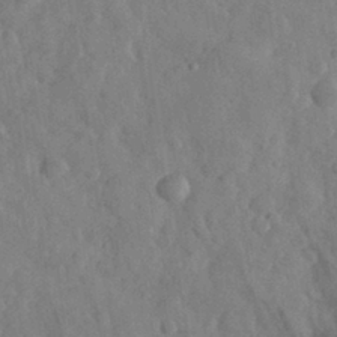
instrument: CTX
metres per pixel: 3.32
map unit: eHh
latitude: 31.0081
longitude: -70.5923
